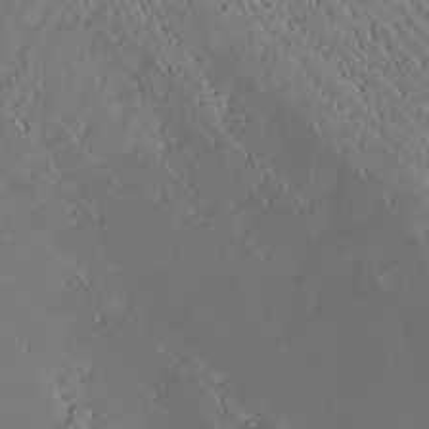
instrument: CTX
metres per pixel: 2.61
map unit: Nhu
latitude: -7.5021
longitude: -152.0444
